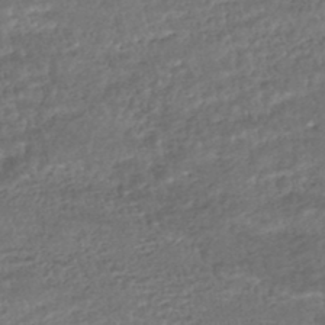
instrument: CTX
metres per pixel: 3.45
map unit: HNhu
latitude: -45.9745
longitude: 102.4440
